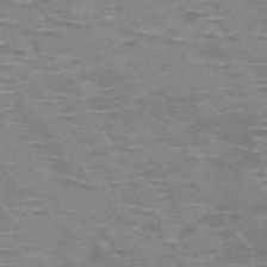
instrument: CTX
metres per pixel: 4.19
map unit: HNb
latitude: -48.5007
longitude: -49.0081
